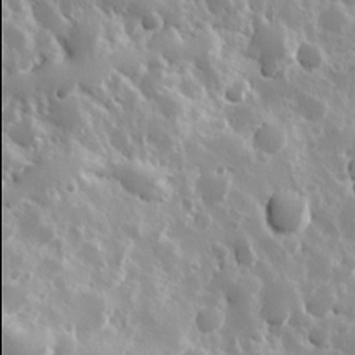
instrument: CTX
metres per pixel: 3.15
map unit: Hve
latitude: 24.3845
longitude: 146.0094
